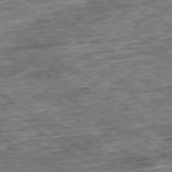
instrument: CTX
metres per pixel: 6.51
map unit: Ap
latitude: -79.2565
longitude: -86.1767
